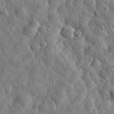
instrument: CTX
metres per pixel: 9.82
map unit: eHh
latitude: 31.9151
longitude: -73.6694
